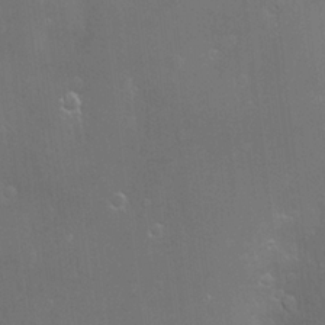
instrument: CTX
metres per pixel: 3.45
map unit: Hve
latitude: -11.2565
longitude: 174.4628
